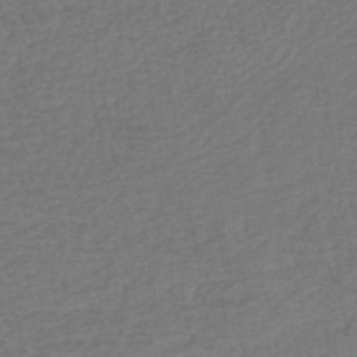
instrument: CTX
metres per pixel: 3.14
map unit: lHb
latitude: -45.9367
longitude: 60.5007
